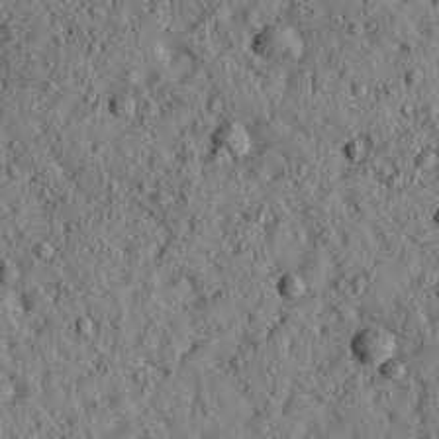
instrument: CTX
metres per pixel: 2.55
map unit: Aa
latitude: 24.4034
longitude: -128.6868
